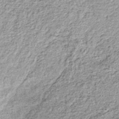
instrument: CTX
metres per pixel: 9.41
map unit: lHb
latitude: -36.5951
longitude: 65.1998
